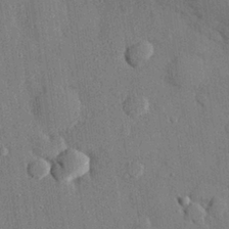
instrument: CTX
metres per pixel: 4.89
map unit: eHh
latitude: 27.8583
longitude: -79.1026
